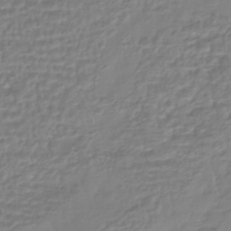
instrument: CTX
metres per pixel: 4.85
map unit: HNhu
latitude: -44.0283
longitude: 105.0108
